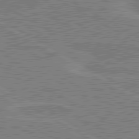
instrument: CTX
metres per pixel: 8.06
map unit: lApd
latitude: 80.4412
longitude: 119.0298
